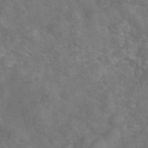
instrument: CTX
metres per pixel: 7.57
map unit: eAb
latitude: 46.8758
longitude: 127.6721
